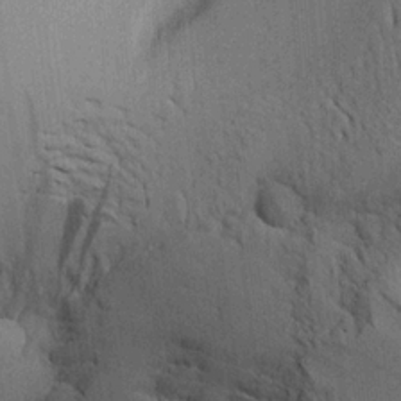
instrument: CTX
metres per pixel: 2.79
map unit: Aa
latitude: 21.2915
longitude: -144.2522
